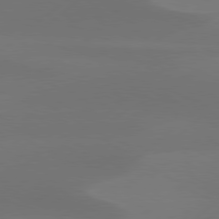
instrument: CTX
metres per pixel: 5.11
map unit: Hpe
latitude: 78.5168
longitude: -130.7625
